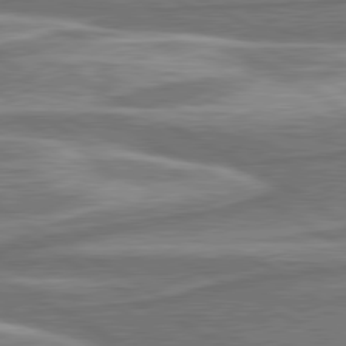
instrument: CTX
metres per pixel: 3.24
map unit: lApd
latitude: 80.5546
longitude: -178.1578
